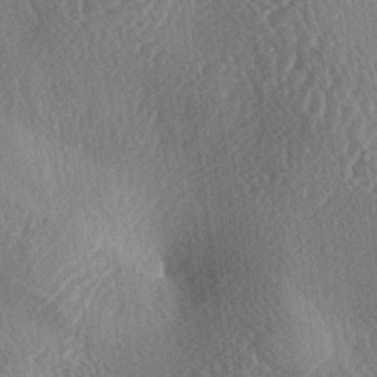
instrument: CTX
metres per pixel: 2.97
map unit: lAa
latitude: -3.8044
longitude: -126.1011
